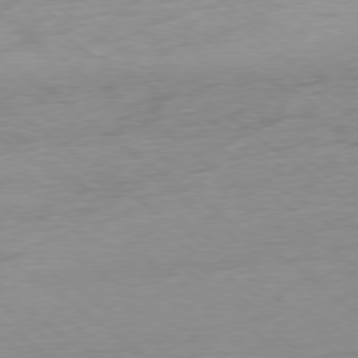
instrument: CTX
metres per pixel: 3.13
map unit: Hpe
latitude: -78.9730
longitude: -22.8002
